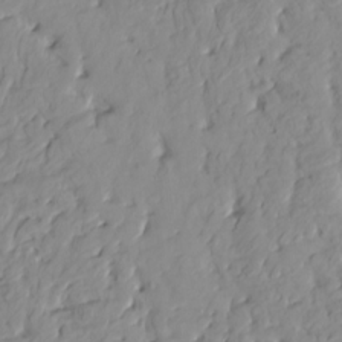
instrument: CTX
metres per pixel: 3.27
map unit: HNhu
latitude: 2.0255
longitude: 7.8989
